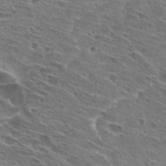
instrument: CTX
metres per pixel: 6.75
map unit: Hto
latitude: 26.7624
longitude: -45.8394
